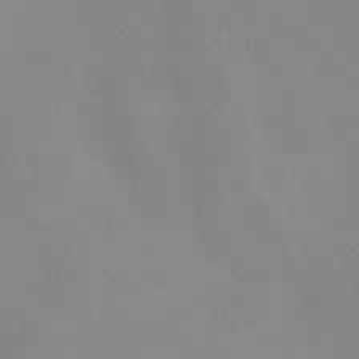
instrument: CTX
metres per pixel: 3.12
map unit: HNhu
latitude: -40.5951
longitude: 93.4643
